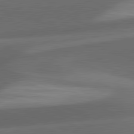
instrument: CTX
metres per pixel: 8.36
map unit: lApd
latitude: 81.5182
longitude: 132.1795
